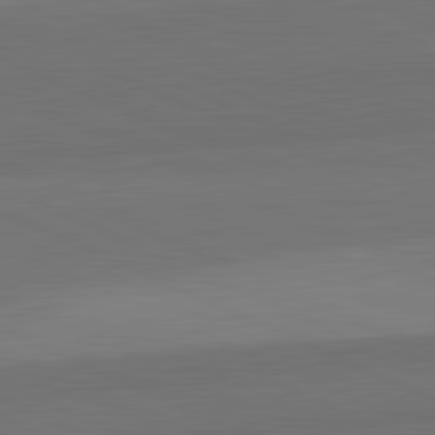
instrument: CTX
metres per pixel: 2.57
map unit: lApd
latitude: 82.3845
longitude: 157.9178
